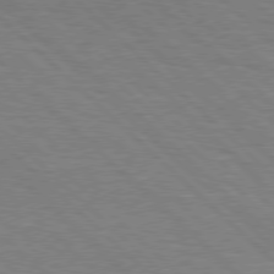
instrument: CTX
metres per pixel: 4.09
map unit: Hpe
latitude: 77.3670
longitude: -127.8583
